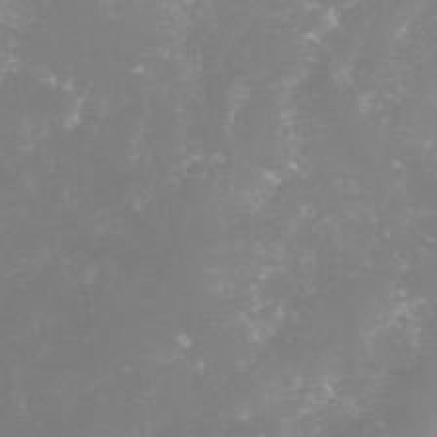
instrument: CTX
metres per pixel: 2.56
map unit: lHvf
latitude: -16.4062
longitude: -100.4223
